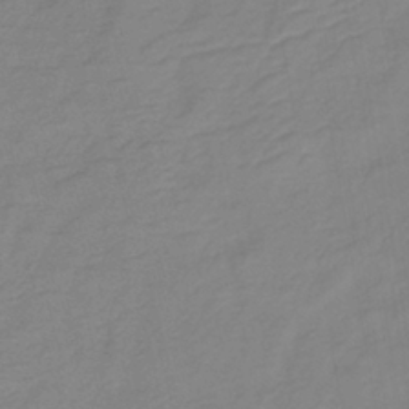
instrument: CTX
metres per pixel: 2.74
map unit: lHb
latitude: -40.7463
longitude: 76.3873
